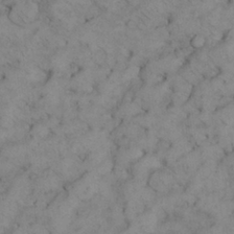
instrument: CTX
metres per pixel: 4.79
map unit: Nhu
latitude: 28.7246
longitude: -71.2159
